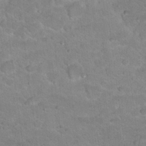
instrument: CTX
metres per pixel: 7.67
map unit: Hto
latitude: 18.7624
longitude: -35.5371
